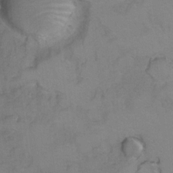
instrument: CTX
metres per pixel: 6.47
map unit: Hto
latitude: 6.8380
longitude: -35.2159
